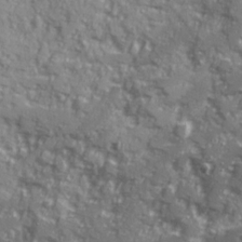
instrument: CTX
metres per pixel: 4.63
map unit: Ave
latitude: 20.8380
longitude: -131.1215
